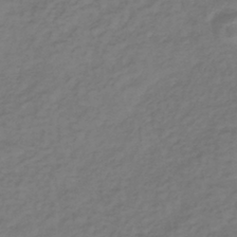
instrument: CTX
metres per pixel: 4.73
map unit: lHb
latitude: -39.1809
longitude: 72.1039
